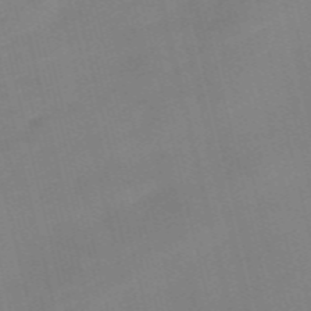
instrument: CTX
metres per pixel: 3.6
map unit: Nve
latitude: -58.5762
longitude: 50.8597
